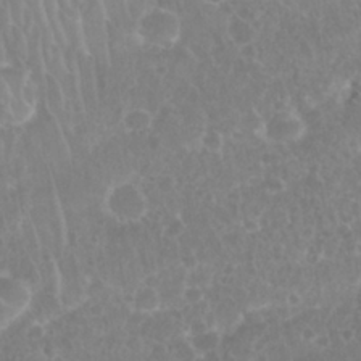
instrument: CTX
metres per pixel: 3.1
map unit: Nhu
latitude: 28.4790
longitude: -63.8773
